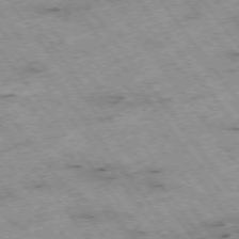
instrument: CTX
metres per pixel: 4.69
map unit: Hpe
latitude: -75.2187
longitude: 4.1983
